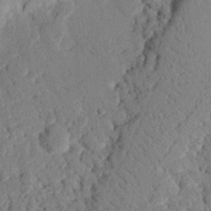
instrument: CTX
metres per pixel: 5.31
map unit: eHh
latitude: 25.3103
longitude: -80.4790
